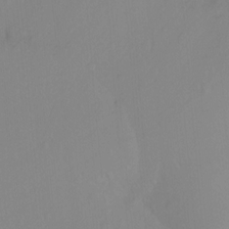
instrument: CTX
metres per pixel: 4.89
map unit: Ht
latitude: -8.4251
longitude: -38.2711
